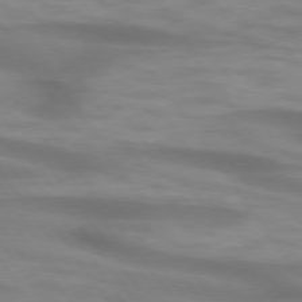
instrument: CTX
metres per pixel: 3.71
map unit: lApd
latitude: 74.5546
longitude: -59.3482
